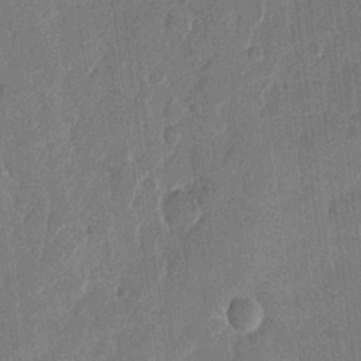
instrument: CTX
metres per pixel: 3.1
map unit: eHh
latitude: 13.1025
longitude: -68.6491
